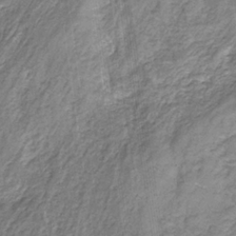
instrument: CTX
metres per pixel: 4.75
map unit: eHb
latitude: -32.6141
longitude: 67.7666
